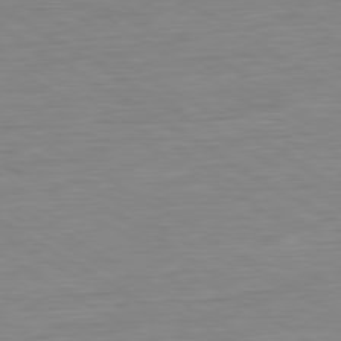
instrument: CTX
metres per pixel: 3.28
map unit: Ap
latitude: -80.8408
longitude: -79.3671
